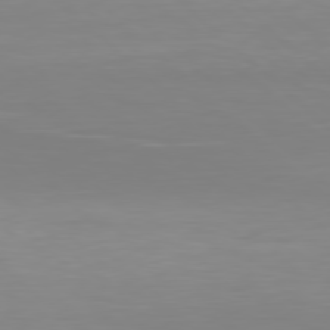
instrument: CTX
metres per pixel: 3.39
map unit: Hpe
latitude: 78.1011
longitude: -132.5735
